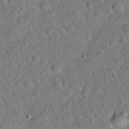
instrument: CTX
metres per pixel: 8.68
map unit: Hto
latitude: 19.0647
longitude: -52.7624
